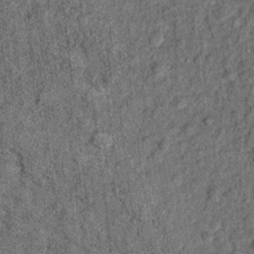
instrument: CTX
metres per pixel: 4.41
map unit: Ht
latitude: 8.8947
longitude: -37.5371
